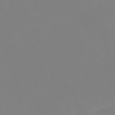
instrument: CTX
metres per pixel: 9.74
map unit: HNhu
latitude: -41.5210
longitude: 93.8422
